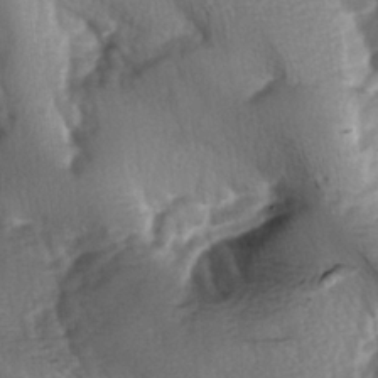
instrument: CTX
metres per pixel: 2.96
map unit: lAa
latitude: -6.2550
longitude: -126.4034
